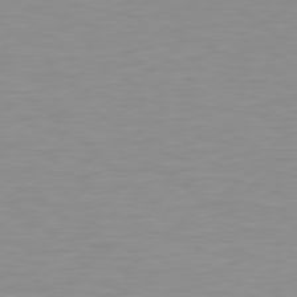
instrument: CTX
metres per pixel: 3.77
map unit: Hpe
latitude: 78.6113
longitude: -141.1781
